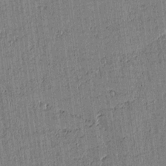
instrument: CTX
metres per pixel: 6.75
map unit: lAvf
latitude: 15.1026
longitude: -125.1970
